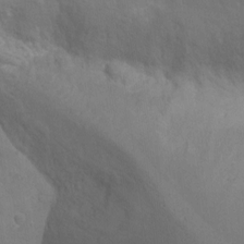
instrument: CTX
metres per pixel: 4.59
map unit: Ht
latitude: -6.2361
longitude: -21.7261
